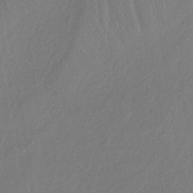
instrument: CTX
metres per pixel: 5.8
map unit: lHb
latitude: -35.2376
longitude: 67.6722
